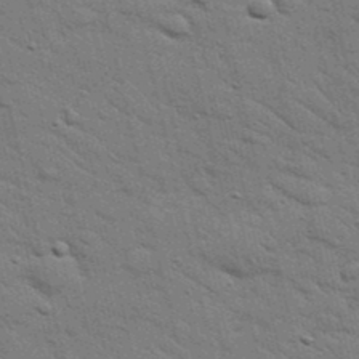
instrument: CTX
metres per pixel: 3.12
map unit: Nhu
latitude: 24.3278
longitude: -73.5938
